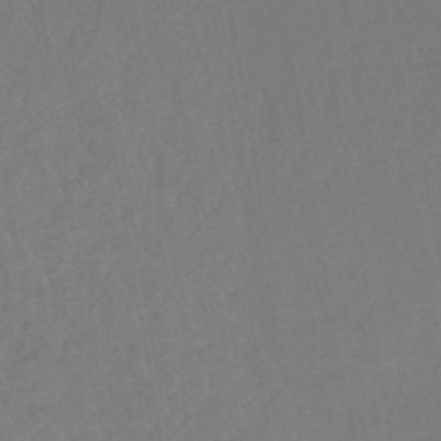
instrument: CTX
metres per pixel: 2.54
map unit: eHh
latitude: -42.3117
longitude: -33.5749
